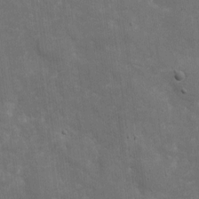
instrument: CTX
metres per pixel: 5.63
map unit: eHh
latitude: 4.8947
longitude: -70.6490
